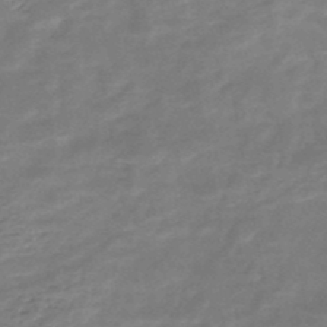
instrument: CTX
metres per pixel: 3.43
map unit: HNb
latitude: -49.0487
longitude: -39.5371
